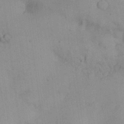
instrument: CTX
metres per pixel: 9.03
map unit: Nhu
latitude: 26.4034
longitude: -68.9136
